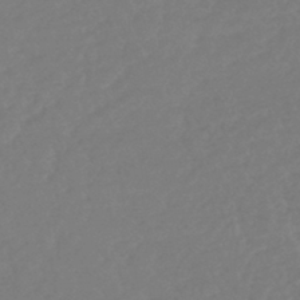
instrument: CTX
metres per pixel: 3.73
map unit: lHb
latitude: -45.1809
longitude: 71.0109
